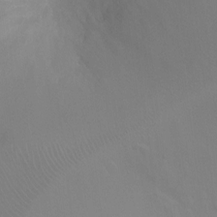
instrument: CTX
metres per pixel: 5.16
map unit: Ht
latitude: -4.1983
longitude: -18.8380
